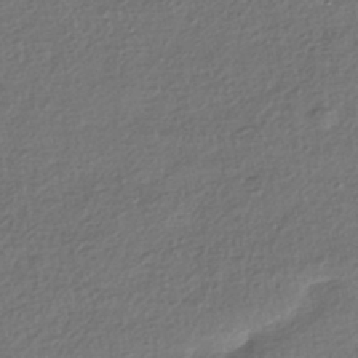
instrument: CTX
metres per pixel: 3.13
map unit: HNhu
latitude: -42.6140
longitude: 96.6897
